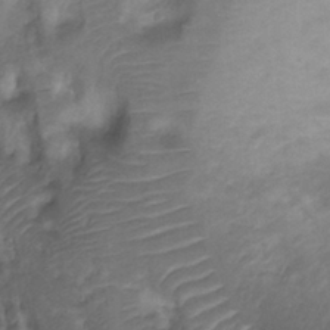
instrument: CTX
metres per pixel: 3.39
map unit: Ht
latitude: 3.8394
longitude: -29.5371
